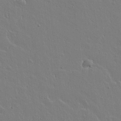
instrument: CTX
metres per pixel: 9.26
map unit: lAvf
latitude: 15.1781
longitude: -126.1011
